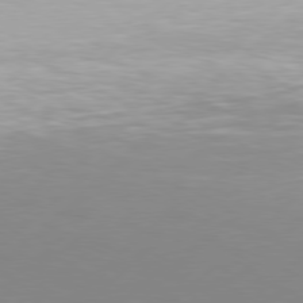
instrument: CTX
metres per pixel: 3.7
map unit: Hpe
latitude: 77.8772
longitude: -131.1215
